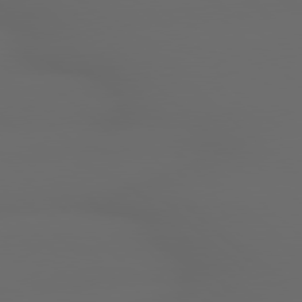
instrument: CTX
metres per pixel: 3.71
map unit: lApd
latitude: 79.0837
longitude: -166.7813
